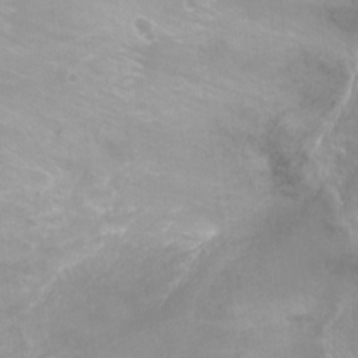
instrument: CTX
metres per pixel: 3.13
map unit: Nhu
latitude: -13.6155
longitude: -39.9339
